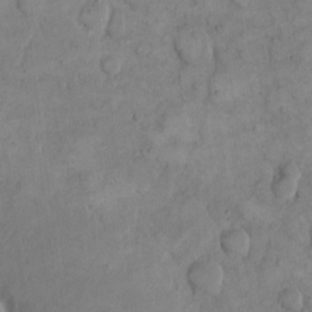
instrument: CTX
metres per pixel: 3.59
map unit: eHh
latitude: 14.5735
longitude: -67.5560
